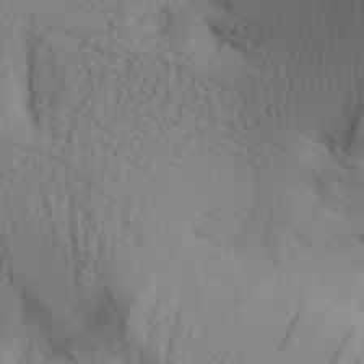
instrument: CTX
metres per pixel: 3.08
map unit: Aa
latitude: 27.7450
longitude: -132.3089
